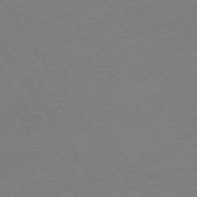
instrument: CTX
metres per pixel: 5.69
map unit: Ap
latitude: -73.6344
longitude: -85.3671
